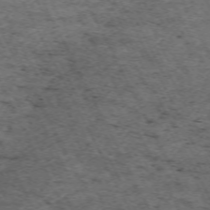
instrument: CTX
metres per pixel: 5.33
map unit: Hpe
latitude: -70.8219
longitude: 11.9178
